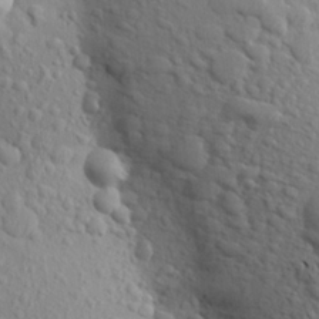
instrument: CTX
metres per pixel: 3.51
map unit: Aa
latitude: 23.1970
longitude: -146.4790
